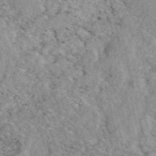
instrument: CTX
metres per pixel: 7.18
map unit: eAb
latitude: 47.7261
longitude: 118.9164
